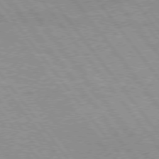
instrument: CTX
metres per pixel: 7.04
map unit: Hpe
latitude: 75.5938
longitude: -156.4601
